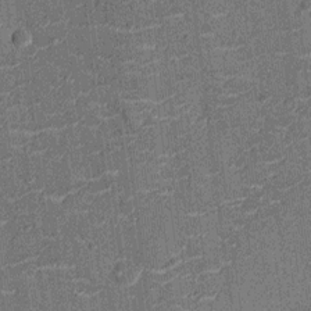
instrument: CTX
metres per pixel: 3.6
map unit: Nhu
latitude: -12.9920
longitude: -23.3671
